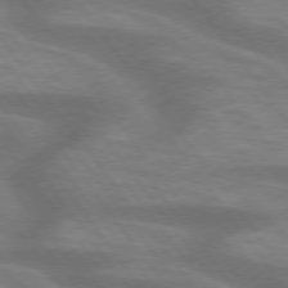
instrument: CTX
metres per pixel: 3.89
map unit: lApd
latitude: 75.1592
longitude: -57.3859
